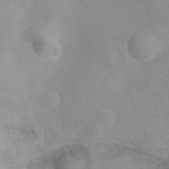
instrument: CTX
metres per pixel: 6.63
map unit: eAb
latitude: 40.6301
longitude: 106.5007
